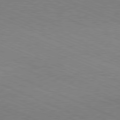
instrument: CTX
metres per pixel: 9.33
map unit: Hpe
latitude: -81.5588
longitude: 16.3118
